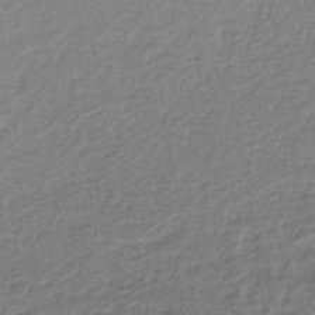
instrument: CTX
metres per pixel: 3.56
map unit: lHb
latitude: -36.8030
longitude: 59.6721
